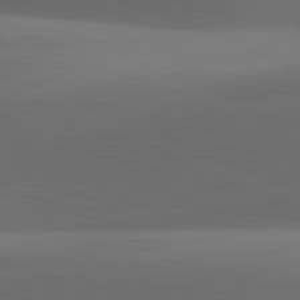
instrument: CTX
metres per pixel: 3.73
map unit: lApd
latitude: 81.8205
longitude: 132.5574
